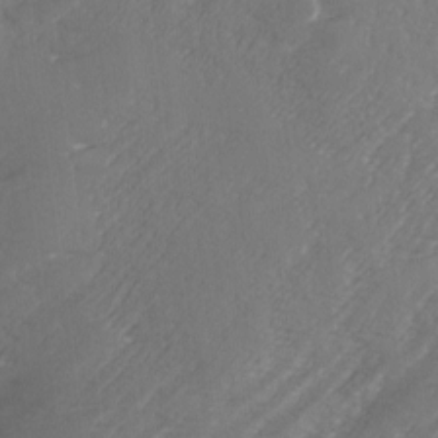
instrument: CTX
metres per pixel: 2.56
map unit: Ave
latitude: 1.7827
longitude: -111.3860
